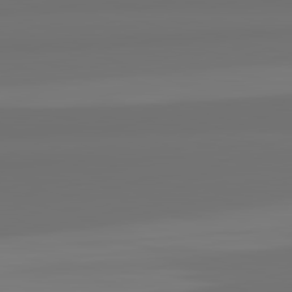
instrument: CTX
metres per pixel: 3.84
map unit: lApd
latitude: 82.5356
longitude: 162.2172
